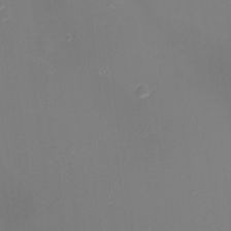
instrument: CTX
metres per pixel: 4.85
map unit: eHh
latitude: -1.3510
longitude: -80.1200
